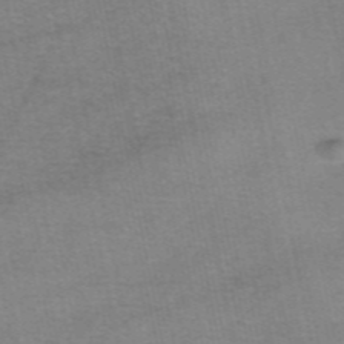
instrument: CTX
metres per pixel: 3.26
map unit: eAb
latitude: 48.6302
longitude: 103.3699
